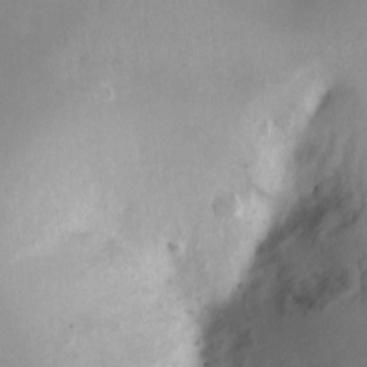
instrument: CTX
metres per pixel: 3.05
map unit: Ht
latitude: -4.3117
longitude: -29.2915
